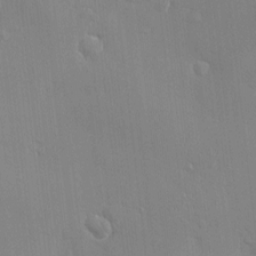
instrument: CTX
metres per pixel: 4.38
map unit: Nve
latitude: -8.9731
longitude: 174.2739
